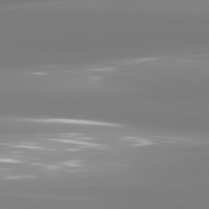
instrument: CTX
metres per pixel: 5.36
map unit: lApd
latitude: 81.2537
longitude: -134.1389
